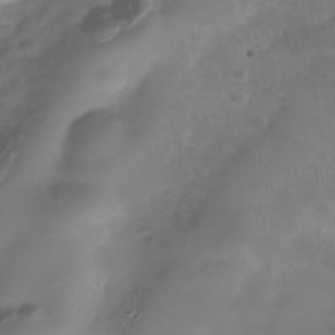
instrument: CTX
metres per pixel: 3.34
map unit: Nhe
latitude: -37.9745
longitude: -113.1781
